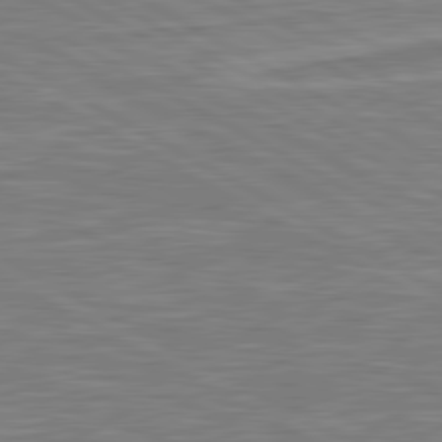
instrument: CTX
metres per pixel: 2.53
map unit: lApd
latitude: 80.8191
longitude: -172.9324
